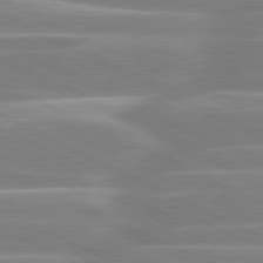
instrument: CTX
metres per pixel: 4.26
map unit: lApd
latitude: 80.7813
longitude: -130.7247
